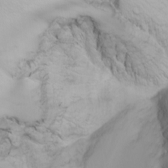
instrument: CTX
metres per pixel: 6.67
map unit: Nhu
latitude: -6.8030
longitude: -82.9702
